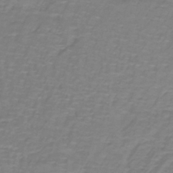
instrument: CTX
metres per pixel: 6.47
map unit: lHb
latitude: -41.7289
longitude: 56.8030
